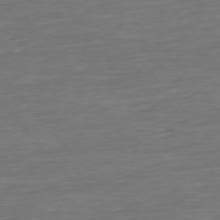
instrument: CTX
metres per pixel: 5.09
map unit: Ap
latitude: -75.7289
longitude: -93.1781
